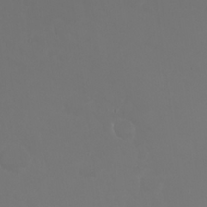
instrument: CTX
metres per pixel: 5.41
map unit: Nhu
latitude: 24.1388
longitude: -62.8569
